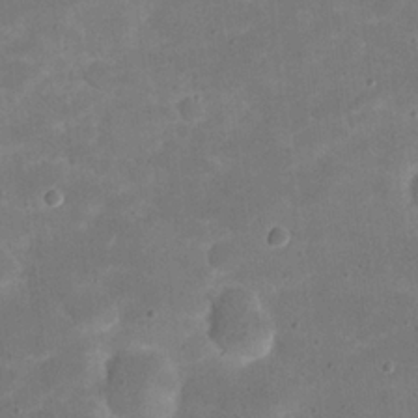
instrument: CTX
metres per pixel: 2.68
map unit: eHh
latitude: 20.4034
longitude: -63.5938
